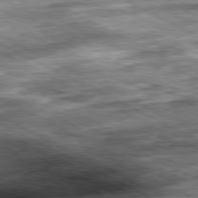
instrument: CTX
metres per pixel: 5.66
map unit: Ap
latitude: -81.2565
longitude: -89.2159
